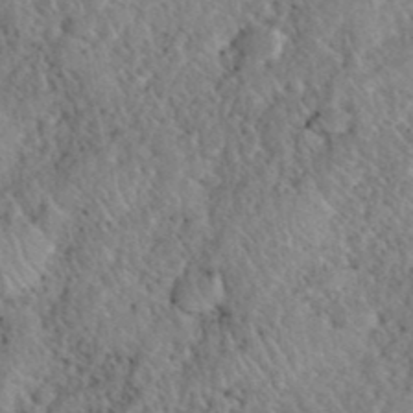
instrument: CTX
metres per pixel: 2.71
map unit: eHh
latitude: 40.6679
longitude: -56.5734
